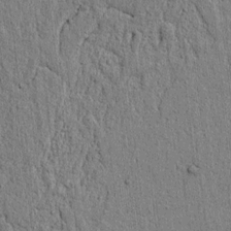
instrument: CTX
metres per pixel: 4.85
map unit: lAvf
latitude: 6.4790
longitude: 164.9353
